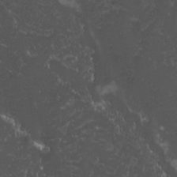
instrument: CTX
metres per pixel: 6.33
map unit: Ave
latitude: -10.0850
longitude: -116.7435
